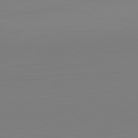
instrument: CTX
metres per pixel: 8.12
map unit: Hpe
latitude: -82.0661
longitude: 8.1417
